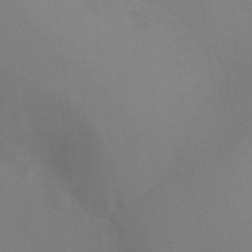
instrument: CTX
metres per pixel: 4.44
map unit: Ht
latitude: -7.3131
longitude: -28.6301
